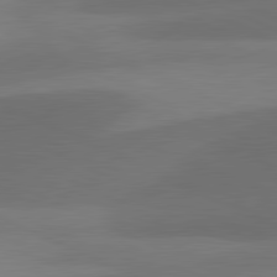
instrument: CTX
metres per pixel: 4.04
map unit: lApd
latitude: 81.2915
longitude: 126.0094
